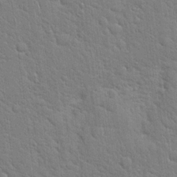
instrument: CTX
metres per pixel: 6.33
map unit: Hto
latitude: 19.0836
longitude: -51.7638
